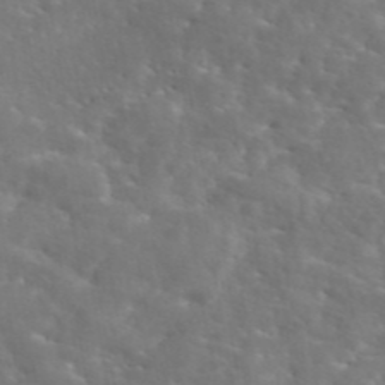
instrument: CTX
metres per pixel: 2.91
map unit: eAb
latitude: 45.2726
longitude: 125.6722
